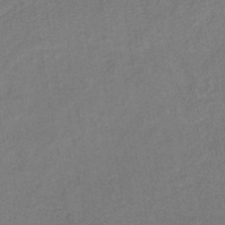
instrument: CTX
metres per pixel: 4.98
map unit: lHb
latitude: -37.6155
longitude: 71.4643
